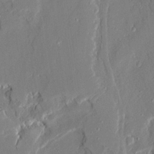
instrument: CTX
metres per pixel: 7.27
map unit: Ave
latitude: 21.4994
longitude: -128.6868
